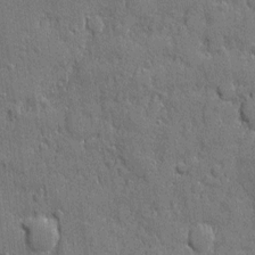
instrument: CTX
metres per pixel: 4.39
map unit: eHh
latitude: 5.5749
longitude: -75.5560
